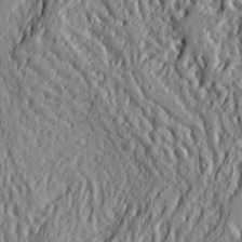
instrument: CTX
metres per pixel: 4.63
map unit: Ht
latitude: 7.6505
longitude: -77.8016
